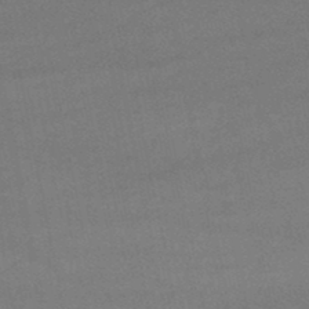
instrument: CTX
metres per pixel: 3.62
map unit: lHb
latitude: -47.8611
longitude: 62.5951
